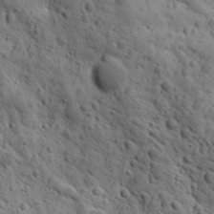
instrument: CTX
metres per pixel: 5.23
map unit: Ave
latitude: 12.0822
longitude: -105.3671
